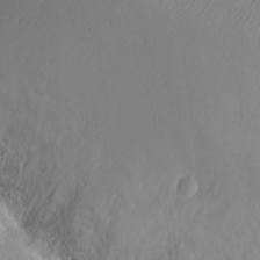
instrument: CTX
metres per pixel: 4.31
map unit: Ht
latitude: -15.3699
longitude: -41.0080
